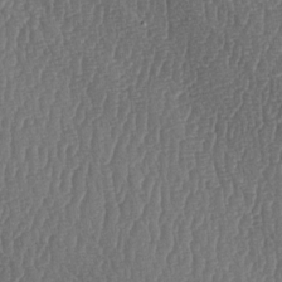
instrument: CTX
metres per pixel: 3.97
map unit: lAa
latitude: -7.2376
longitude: -129.9339
